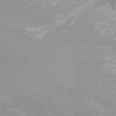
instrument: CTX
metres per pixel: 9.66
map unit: Nhu
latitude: -5.0486
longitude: -87.8961
